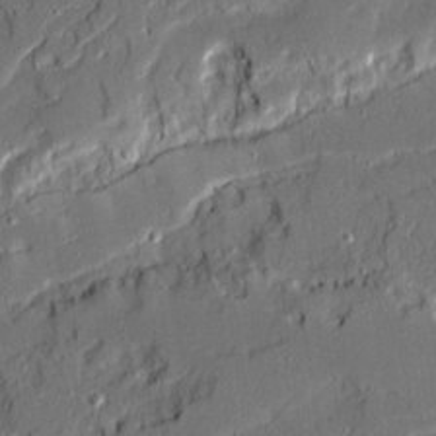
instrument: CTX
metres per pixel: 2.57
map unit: Ave
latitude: 19.8961
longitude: -128.3656
